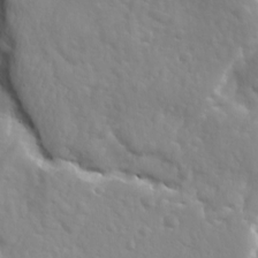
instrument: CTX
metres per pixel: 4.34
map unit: Ave
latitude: 18.5734
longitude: -133.5182
